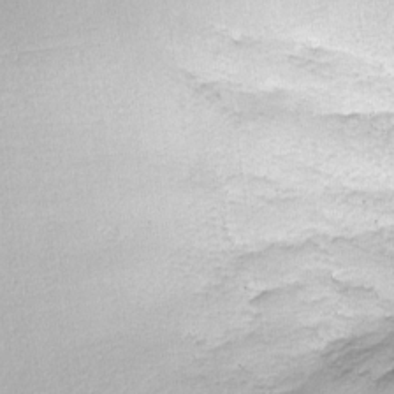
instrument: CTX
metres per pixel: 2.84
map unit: lHvf
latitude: -13.7667
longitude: -103.6127
